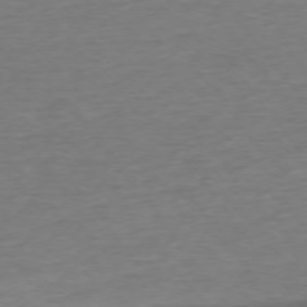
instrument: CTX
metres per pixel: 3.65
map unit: Ap
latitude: -75.3510
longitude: -89.4805
